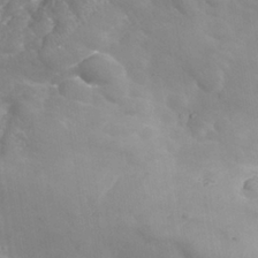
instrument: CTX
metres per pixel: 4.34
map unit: Nhe
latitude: -37.6155
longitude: 138.8975
